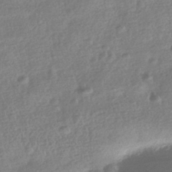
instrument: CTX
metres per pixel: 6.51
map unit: HNhu
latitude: -40.9730
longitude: 98.4818
